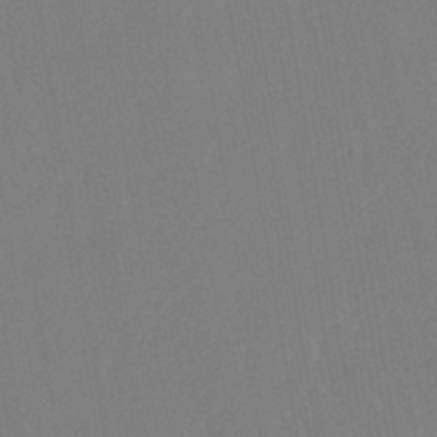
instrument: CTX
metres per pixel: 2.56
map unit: lHb
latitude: -42.2550
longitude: 67.9178
